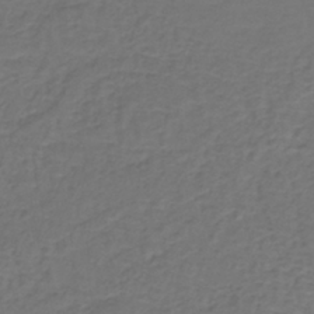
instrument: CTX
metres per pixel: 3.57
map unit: lHb
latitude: -39.1998
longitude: 63.8044
